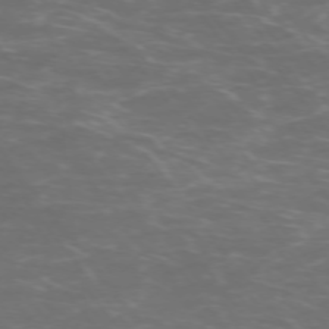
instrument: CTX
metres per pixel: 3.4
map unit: Ap
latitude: -74.4062
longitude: -74.8947
